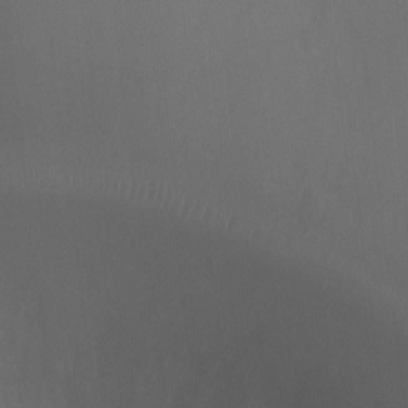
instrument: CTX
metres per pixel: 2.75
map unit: Ht
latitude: 1.6694
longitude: -22.4790
